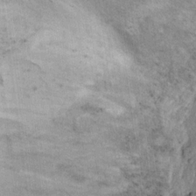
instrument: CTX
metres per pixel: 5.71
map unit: Ht
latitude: 9.0458
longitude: -37.0269
